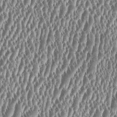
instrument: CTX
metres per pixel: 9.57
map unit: HNhu
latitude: 0.4034
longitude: 0.4251
